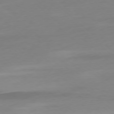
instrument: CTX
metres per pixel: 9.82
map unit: Ap
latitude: -78.1039
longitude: -67.4993
